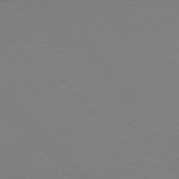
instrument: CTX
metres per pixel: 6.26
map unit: Ap
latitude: -76.1417
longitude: -86.1200
